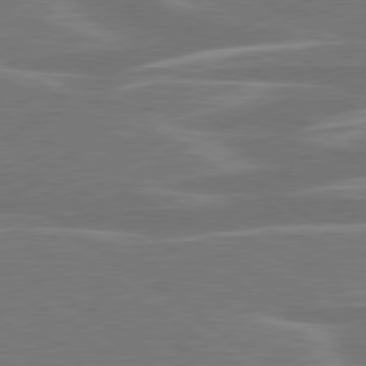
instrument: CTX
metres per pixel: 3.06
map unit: lApd
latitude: 79.1403
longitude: -94.8380
